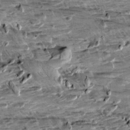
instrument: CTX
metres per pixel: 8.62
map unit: Aa
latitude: 9.8961
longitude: -141.3292
